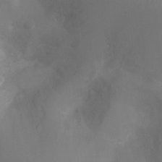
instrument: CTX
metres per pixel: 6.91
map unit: Ht
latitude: -9.1620
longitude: -24.2144
